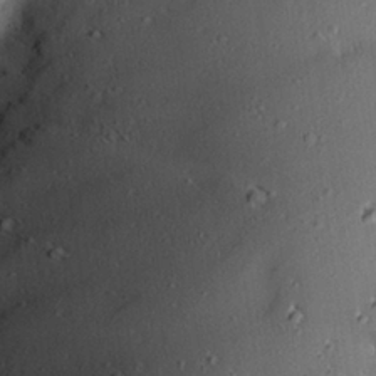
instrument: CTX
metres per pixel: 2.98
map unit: Hve
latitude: 27.7828
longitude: -93.5371
